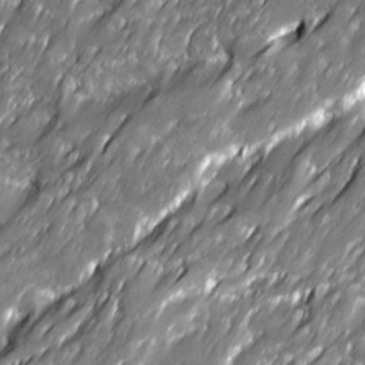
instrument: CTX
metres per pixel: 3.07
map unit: Ave
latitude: 16.1767
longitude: -135.4048
